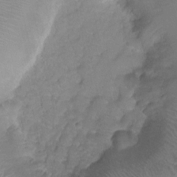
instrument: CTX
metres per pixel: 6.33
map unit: Nhu
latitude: 1.3670
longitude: -15.8962
